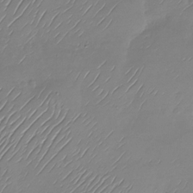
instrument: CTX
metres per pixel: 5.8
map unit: Nhu
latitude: -28.7274
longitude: -58.8758
